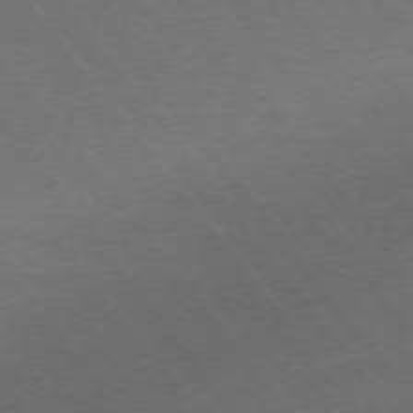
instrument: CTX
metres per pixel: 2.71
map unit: Ap
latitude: -75.7856
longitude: -64.3278
